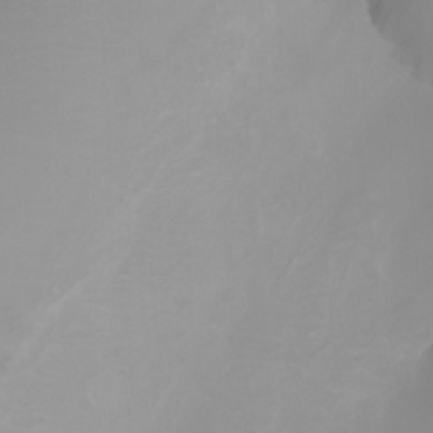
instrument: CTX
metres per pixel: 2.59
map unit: Ht
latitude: -2.7652
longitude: -62.0444
